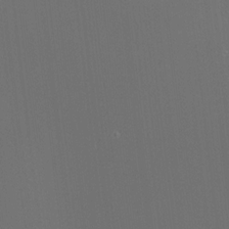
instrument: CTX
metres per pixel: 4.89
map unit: HNhu
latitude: 9.3482
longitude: 13.6155
